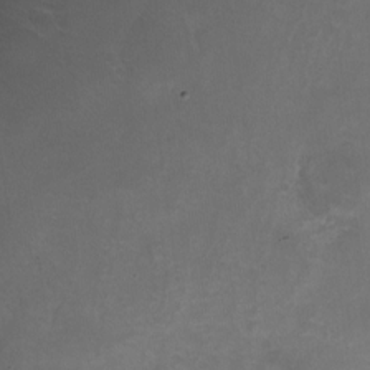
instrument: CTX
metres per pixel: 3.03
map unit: Nhu
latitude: -24.4062
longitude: -70.9702
